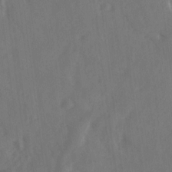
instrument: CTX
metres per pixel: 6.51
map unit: Ave
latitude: 17.8772
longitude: -131.7261
